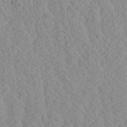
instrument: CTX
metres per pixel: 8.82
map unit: Ave
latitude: 24.1955
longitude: -134.3467
